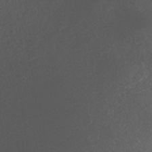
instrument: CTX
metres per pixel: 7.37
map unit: Nhe
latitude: -38.5007
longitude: -119.5749
